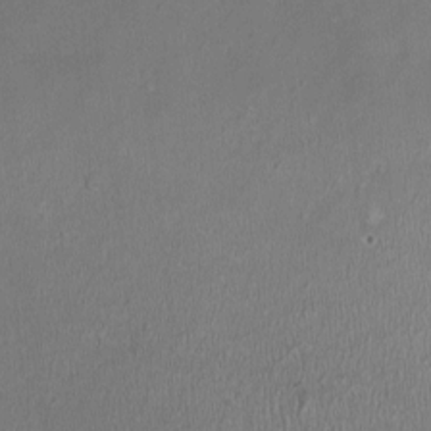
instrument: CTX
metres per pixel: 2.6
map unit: HNhu
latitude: -3.1053
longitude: -6.9514
